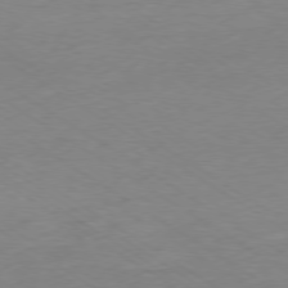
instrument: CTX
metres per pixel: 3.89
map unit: Ap
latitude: -78.4062
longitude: -58.2334
